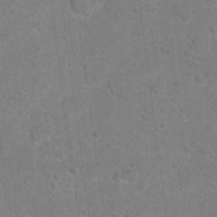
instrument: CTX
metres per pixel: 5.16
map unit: Hto
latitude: 16.6679
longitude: -37.6694
